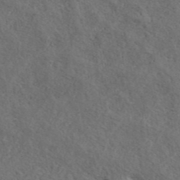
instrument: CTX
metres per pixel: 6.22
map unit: ANa
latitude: 42.8191
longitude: 13.9178
